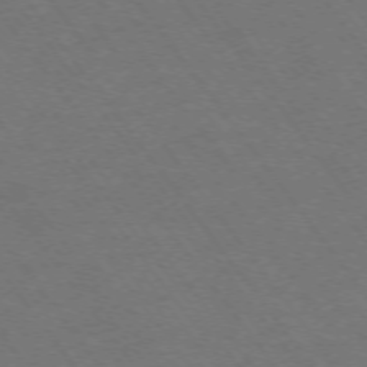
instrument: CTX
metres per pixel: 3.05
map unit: Ap
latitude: -74.4818
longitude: -69.8583
